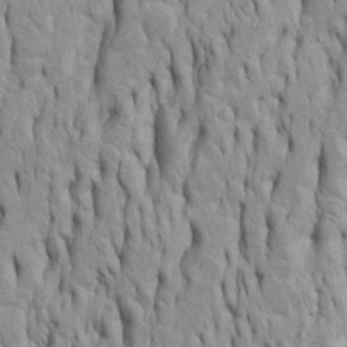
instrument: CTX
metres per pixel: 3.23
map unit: Htu
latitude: -5.5966
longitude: 151.3698
